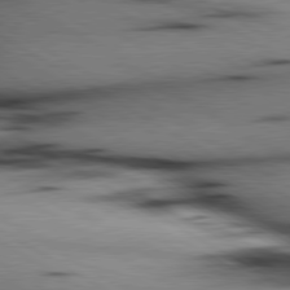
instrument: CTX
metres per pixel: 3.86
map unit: lApd
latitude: 80.1578
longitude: 162.8975
